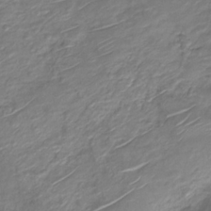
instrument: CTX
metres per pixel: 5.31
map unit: Nve
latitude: -19.7100
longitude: 105.8800
